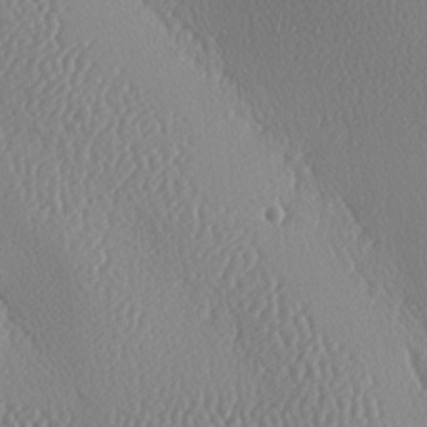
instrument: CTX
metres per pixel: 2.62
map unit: lAa
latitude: -9.1053
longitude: -128.3467
